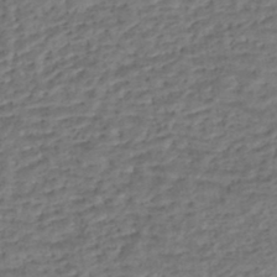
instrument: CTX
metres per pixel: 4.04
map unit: eHh
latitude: -43.5966
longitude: 119.5777
